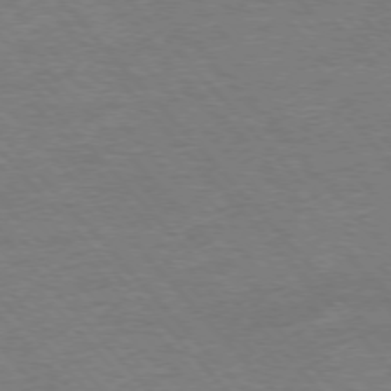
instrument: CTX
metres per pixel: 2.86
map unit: Ap
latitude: -76.9164
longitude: -95.5371
